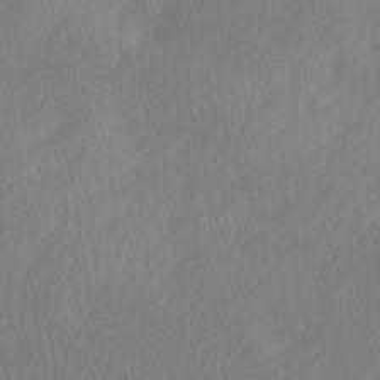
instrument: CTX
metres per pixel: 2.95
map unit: Ave
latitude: -0.6330
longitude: -114.1199
